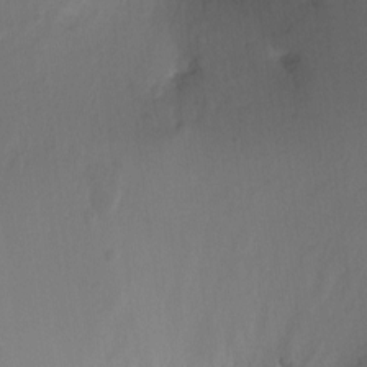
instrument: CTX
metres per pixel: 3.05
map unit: Ht
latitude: -10.8219
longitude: -34.2900
